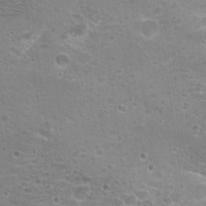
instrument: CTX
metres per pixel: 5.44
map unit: Hto
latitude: 19.3859
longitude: -41.9528
